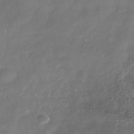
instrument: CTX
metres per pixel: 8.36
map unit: Nhe
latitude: -39.0864
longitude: -118.4979
